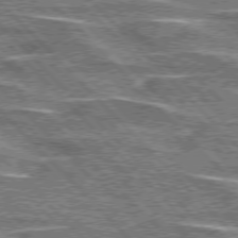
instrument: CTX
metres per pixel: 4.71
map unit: lApd
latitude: 76.3089
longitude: -81.9339
